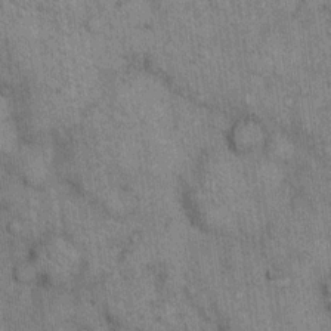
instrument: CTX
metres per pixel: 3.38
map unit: eHh
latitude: 15.6883
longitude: -66.1388
